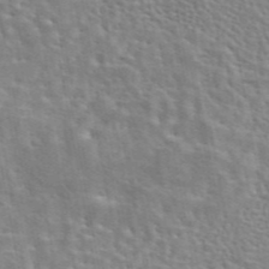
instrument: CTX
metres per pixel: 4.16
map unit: eAb
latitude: 44.4979
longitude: 113.5021
